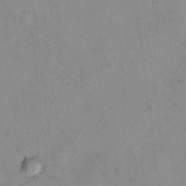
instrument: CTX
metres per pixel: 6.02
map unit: Hto
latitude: 6.7813
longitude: -61.4993
